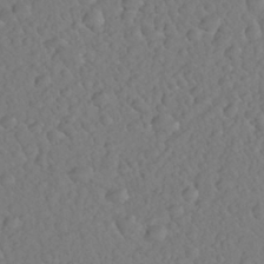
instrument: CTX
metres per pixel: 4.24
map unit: Nhu
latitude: 25.9150
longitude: -57.2914
